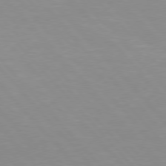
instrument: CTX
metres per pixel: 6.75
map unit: Hpe
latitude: 76.1389
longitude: -155.5560
